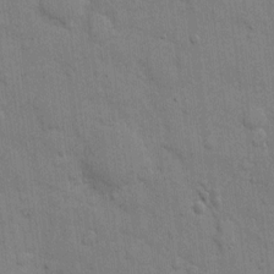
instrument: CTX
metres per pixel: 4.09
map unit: eHh
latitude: 10.4979
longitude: -66.9702
